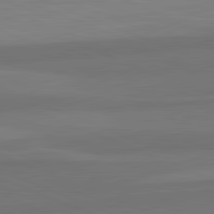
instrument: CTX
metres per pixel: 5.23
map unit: lApd
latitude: 82.6112
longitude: 156.7085
